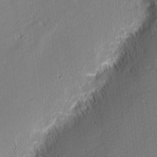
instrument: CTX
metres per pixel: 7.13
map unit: Nhu
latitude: 1.5938
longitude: -78.1389
